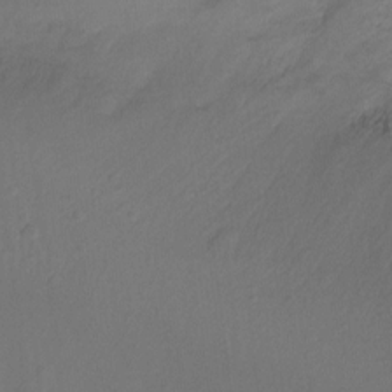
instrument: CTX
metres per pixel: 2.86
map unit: Ht
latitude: -10.7085
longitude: -34.1577
